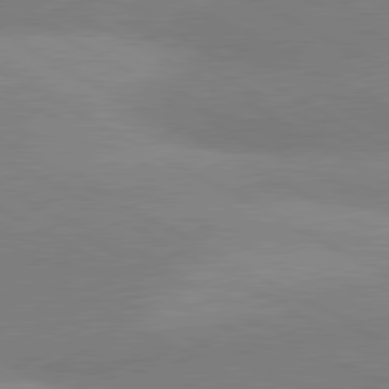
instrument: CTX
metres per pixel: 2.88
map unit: lApd
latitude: 80.7057
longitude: 125.1809
